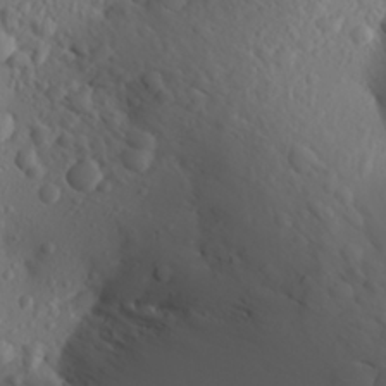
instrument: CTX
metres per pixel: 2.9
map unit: Aa
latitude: 23.6127
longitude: -146.0633
